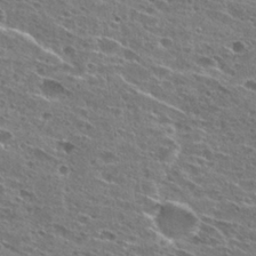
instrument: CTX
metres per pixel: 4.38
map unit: Hto
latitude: 27.1781
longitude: -45.5938
